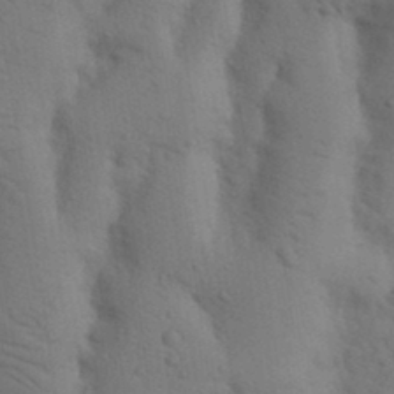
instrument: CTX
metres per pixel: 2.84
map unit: Nhu
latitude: 18.8380
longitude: -76.4412
